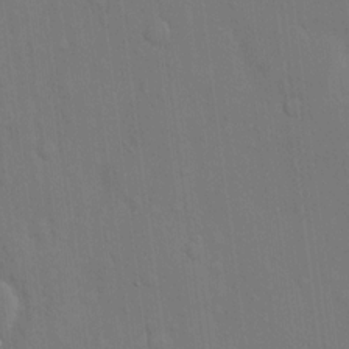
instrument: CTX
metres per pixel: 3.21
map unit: eHh
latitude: 13.4993
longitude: -70.4223
